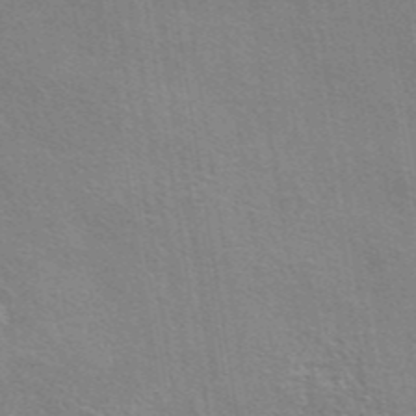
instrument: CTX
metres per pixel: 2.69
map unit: eAb
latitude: 44.0444
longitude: 112.1606
